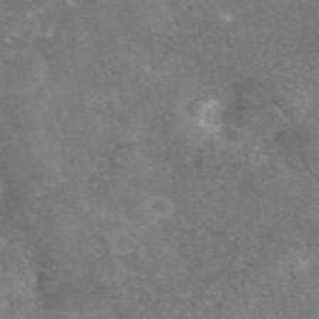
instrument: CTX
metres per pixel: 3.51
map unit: eAb
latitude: 45.7072
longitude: 120.5573
